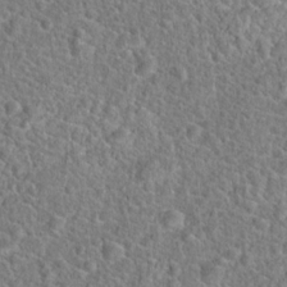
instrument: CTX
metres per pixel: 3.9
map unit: Hto
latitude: 19.0647
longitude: -43.0081
